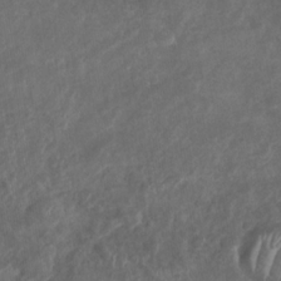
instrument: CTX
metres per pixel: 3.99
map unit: Nhu
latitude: -30.8975
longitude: -62.4412
